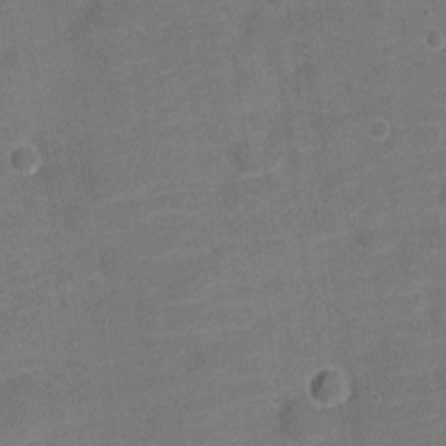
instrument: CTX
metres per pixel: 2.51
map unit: Nve
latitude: -21.2565
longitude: 103.7478
